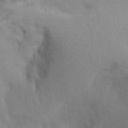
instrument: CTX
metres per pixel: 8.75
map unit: Aa
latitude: 29.1403
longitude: -145.4804
